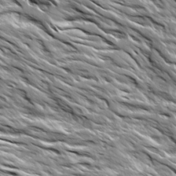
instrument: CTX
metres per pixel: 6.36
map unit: Ave
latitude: 19.3292
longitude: -134.6679
